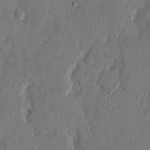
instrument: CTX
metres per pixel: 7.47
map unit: eHh
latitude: 13.7828
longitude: -68.0633
